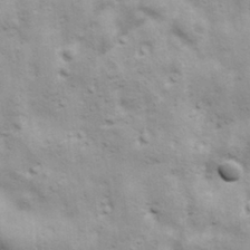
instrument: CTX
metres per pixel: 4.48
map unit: Ave
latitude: 17.4804
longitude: -133.3104
